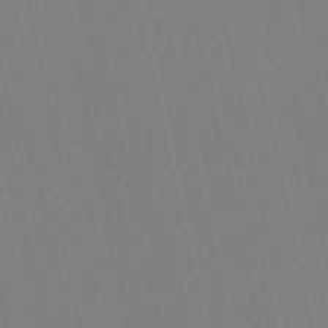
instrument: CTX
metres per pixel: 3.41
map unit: eHb
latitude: -50.3873
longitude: 76.9542
